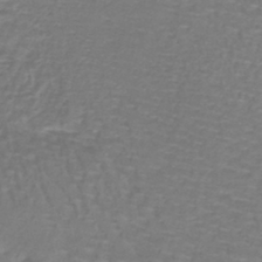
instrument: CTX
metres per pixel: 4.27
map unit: lHb
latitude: -40.5385
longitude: 58.2361
